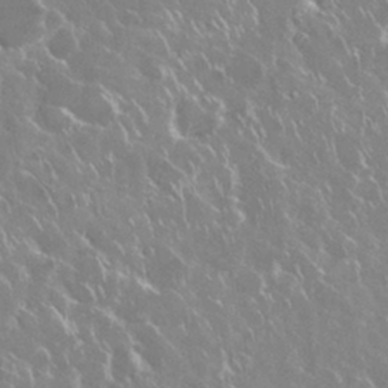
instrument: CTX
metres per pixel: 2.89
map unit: Nhu
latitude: 29.3481
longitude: -60.3656
